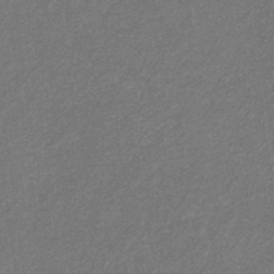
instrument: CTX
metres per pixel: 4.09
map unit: eHb
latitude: -32.0283
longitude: 68.9919
